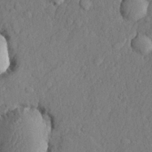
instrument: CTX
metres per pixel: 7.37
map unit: lHvf
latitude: 22.1200
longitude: 143.8611
